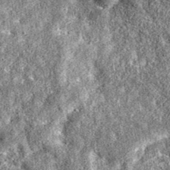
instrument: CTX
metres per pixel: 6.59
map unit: eAb
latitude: 36.7813
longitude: 106.2172
